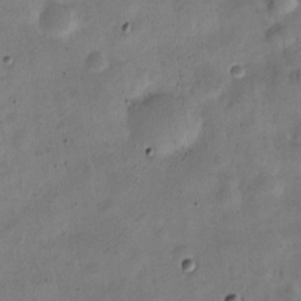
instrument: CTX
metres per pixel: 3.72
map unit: Nve
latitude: -24.2550
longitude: 106.1417
